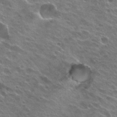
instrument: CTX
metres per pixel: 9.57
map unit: Hto
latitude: 24.1199
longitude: -30.8569
